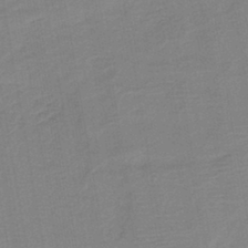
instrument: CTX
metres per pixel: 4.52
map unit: HNb
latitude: -41.7855
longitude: 51.5021
